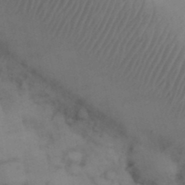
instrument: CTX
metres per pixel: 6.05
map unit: Nhu
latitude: 26.8191
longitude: -69.9717
